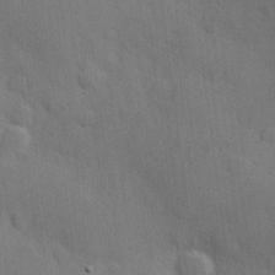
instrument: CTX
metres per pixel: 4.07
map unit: Hve
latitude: 18.8569
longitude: 151.2187
